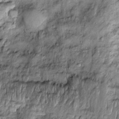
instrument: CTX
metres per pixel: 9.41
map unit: Htu
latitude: -4.0472
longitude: 159.2187
